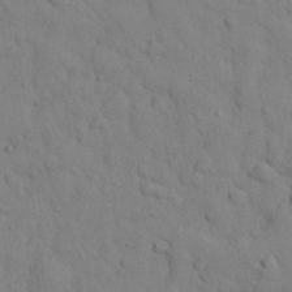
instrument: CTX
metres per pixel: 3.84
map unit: eHh
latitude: 27.3293
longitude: -75.7828
